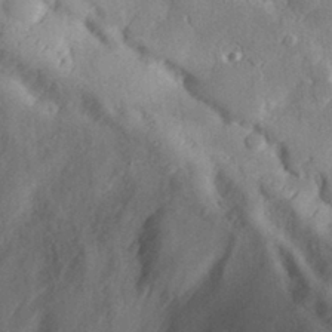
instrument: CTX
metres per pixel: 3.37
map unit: eHh
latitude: 29.2915
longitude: -73.7450
